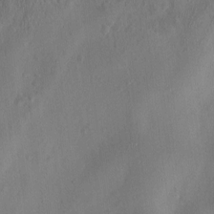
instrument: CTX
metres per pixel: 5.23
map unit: HNhu
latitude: 3.4993
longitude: -7.0836
